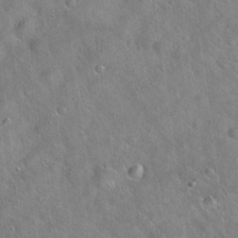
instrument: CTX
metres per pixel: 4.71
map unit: Hto
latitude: 20.1767
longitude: -53.2726
